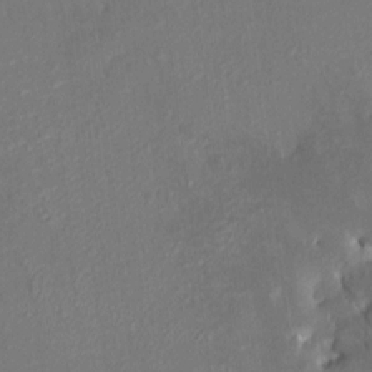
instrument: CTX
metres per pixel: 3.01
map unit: HNhu
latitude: 7.1970
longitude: 3.3887
